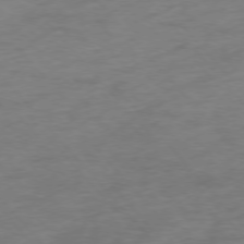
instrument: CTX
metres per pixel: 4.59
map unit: Ap
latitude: -76.4251
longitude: -70.1956
